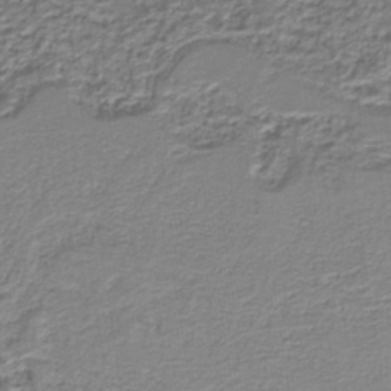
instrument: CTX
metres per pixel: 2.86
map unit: HNb
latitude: -38.2740
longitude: 51.2376
